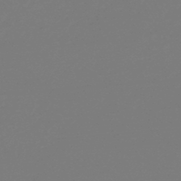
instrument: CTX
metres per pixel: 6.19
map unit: lHb
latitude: -46.7463
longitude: 69.1998
